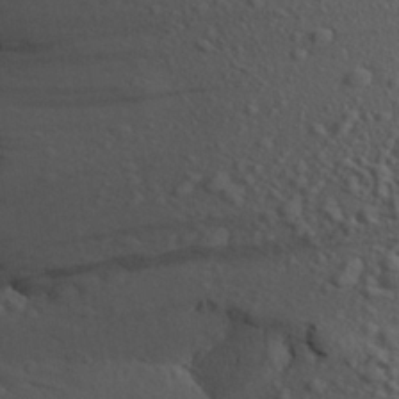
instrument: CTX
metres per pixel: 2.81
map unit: Aa
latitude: 24.5356
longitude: -147.8584
